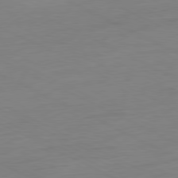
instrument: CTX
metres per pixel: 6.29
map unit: Ap
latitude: -81.0109
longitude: -77.1025
